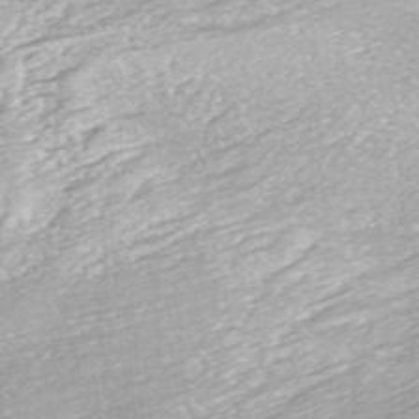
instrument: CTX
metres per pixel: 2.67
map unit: ANa
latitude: -41.6722
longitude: 103.9367
